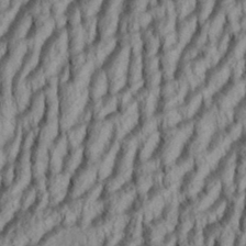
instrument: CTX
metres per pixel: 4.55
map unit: Aa
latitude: 34.1766
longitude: -137.2348
